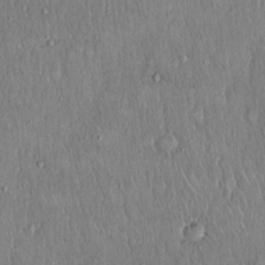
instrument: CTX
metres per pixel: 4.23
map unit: Hto
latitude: 18.2333
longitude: -60.7435
